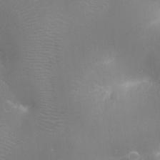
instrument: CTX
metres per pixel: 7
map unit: Ht
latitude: -14.9164
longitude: -40.4034
